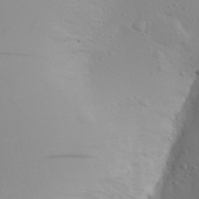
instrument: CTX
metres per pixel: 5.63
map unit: Aa
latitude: 28.3089
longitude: -146.2334
